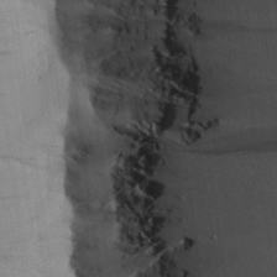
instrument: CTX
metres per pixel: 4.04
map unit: Aa
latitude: 26.7624
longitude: -137.9717
